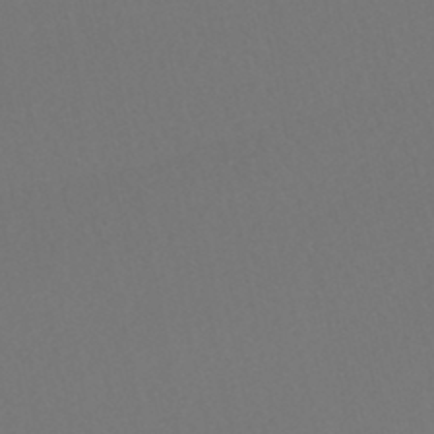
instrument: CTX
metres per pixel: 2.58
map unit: HNhu
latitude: -48.1417
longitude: 103.2943
